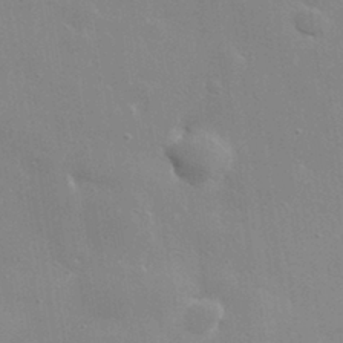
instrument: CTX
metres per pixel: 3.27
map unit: lHvf
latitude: 31.7261
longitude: -89.5749
